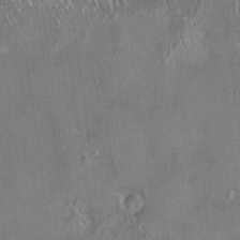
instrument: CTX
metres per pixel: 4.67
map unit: HNhu
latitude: 3.4048
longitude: 8.2172
